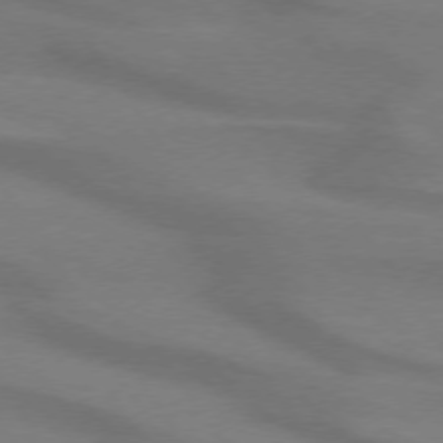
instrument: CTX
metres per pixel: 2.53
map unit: lApd
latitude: 74.0633
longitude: -63.4238
